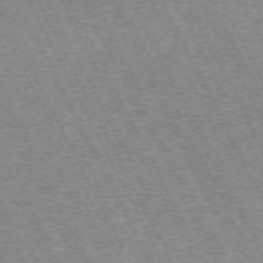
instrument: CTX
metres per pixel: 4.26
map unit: Hpe
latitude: -71.2187
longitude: 11.8045
